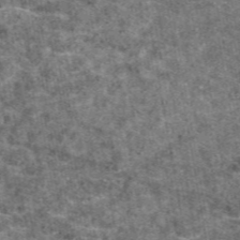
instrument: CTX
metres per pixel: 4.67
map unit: eAb
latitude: 47.1970
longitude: 107.3699
